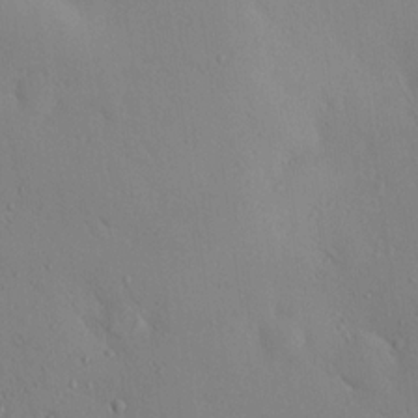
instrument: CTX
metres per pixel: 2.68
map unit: eHh
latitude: 0.1200
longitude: 17.8990
